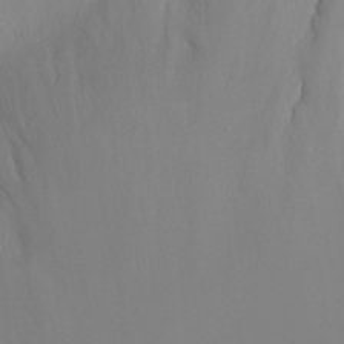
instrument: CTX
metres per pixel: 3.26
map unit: Ht
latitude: -8.3117
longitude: -32.4979
